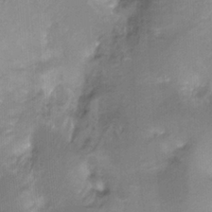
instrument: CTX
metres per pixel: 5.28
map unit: Ht
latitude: -17.3888
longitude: -44.8758
